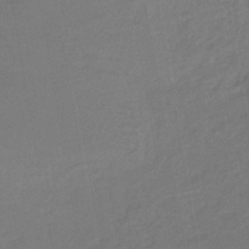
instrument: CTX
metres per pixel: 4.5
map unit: lHb
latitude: -42.4251
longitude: 73.8233
